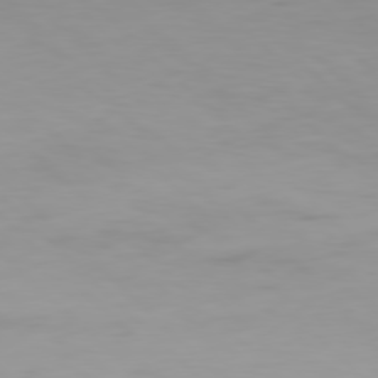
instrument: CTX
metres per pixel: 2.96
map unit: Hpe
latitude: 77.4993
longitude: -132.2145
